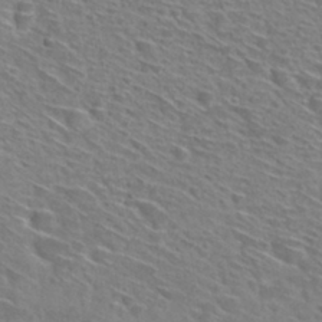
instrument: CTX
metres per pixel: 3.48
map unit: Hto
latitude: 29.8961
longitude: -46.9325
